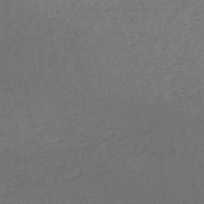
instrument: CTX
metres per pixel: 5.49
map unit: HNb
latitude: -53.2565
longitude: -41.9906
